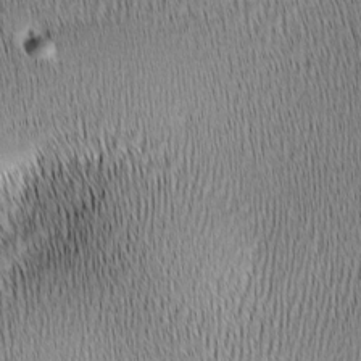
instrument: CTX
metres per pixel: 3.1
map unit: lAa
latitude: -8.6896
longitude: -124.8191
